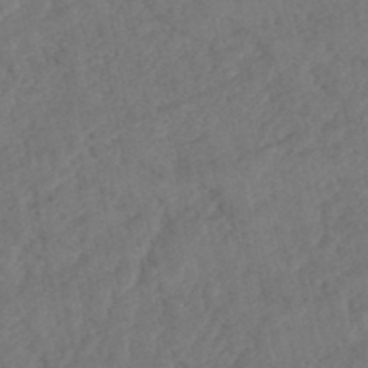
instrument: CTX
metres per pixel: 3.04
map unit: HNhu
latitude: -48.1606
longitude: 97.3510
